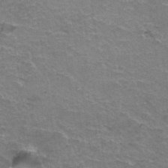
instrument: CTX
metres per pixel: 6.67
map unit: Hto
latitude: 37.6694
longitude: -41.6315
